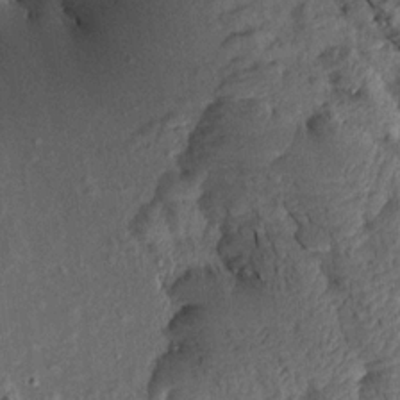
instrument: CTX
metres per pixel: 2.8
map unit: Aa
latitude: 14.8947
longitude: -146.5735
